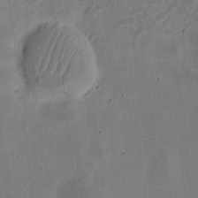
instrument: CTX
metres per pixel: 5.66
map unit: eHh
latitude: 8.7246
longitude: -73.0648
